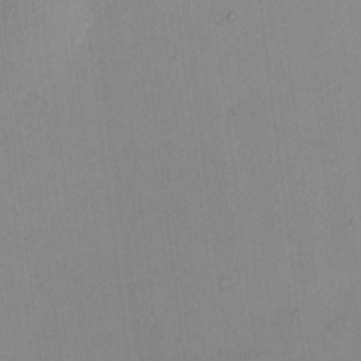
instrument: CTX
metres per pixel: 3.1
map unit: HNhu
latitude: 7.6694
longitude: 10.4818
